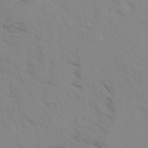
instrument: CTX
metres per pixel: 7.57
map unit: Ave
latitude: -1.3888
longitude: -111.5749
